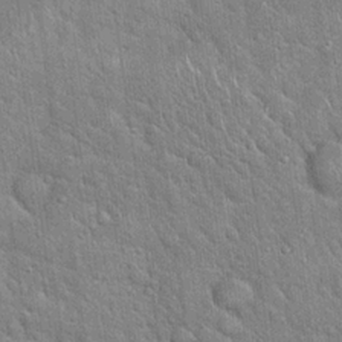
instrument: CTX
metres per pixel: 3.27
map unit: Hto
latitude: 20.3090
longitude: -51.4615
